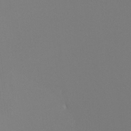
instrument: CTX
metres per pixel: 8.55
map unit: Hto
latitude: -7.9367
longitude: -51.9150
